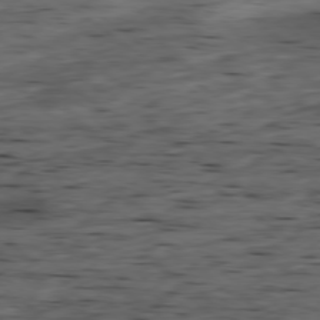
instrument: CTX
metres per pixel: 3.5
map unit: Ap
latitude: -79.1053
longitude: -90.3845
